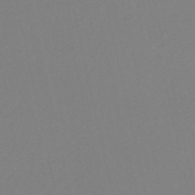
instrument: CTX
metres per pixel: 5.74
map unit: eHh
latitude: -53.4643
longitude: -24.2900
